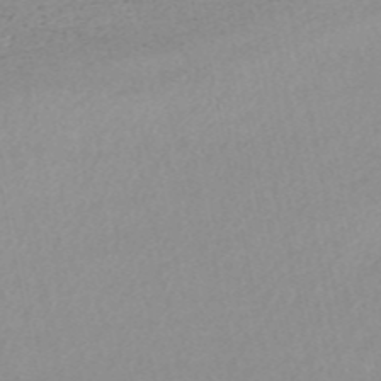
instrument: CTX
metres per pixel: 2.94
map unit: HNb
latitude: -54.1795
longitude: -33.8772
